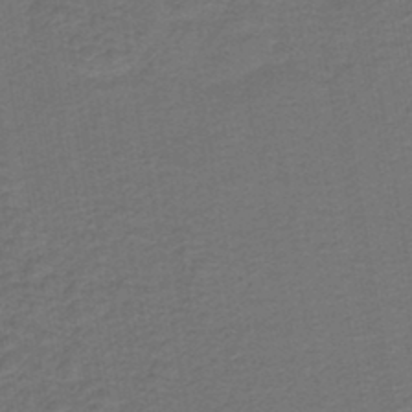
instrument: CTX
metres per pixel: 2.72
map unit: HNb
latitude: -43.7288
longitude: 51.7478
